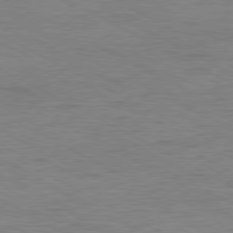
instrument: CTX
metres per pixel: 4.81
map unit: Ap
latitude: -80.8597
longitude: -86.3845
